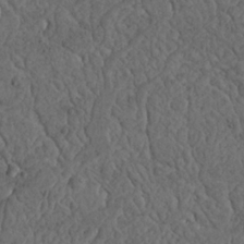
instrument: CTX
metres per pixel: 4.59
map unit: Nhu
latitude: 22.5735
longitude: -67.9906
